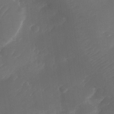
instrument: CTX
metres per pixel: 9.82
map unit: Nhe
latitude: -34.0661
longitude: -144.7624
